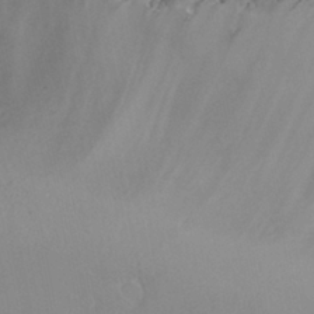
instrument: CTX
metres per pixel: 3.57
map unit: Hto
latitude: 26.9892
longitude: -40.1199
